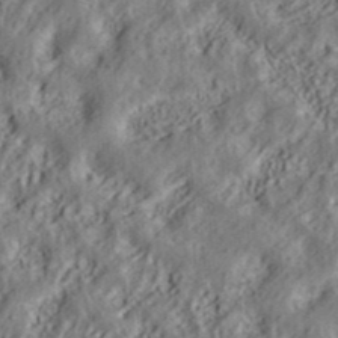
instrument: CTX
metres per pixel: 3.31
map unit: ANa
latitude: 39.6694
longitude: 28.2362
